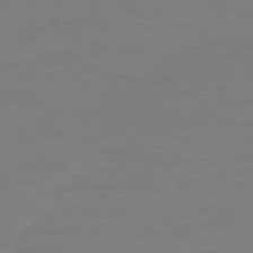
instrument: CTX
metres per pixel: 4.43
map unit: Ap
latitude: -78.2739
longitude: -89.8584
